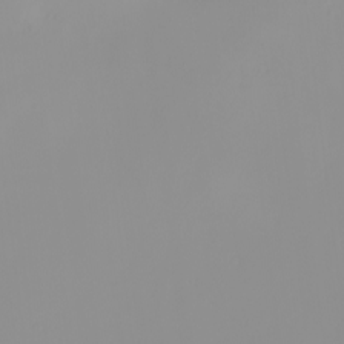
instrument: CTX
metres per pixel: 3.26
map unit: eHh
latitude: -0.6141
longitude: 19.6722
